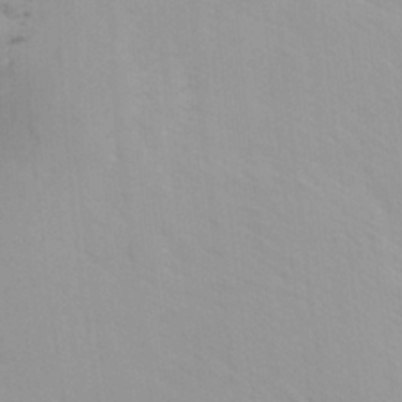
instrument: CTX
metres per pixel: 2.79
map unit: Ave
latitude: -1.5777
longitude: -112.8380
